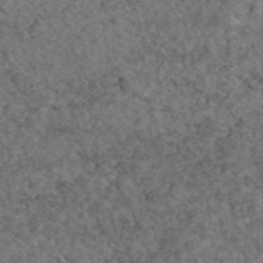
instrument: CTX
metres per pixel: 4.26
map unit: eAb
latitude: 45.5938
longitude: 114.9164
